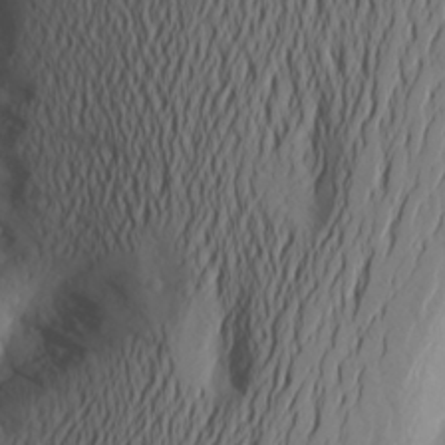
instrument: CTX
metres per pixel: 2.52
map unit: Aa
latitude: 26.5546
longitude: -146.7436
